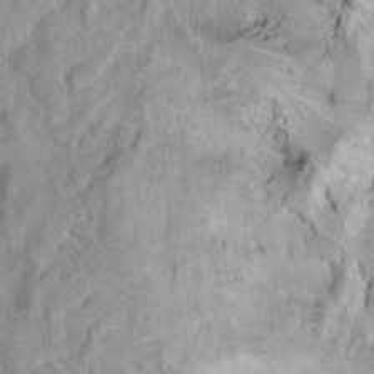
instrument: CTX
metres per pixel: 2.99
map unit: Ht
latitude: 9.2348
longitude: -32.4601
